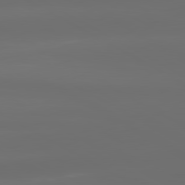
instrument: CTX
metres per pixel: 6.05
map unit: lApd
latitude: 80.5546
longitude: -137.8773
